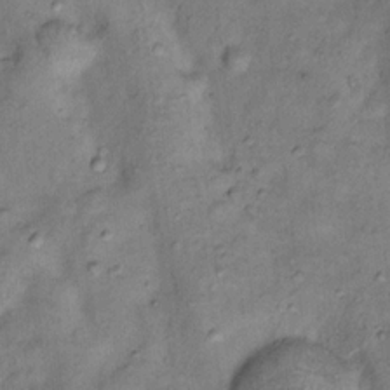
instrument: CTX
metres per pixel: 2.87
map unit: Nhu
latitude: 11.4616
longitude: -28.7057
